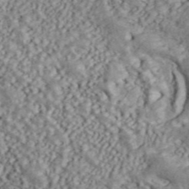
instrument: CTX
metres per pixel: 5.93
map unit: ANa
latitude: 45.4804
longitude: 46.5384
